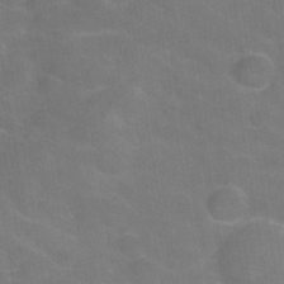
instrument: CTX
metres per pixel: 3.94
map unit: Hve
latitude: -30.6140
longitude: 95.1809
